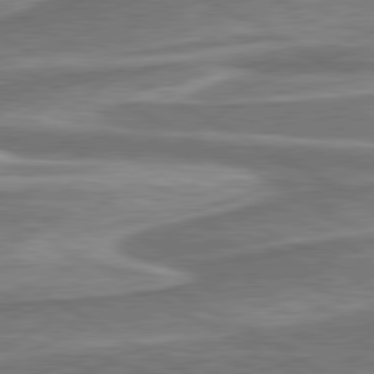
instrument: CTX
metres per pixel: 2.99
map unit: lApd
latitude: 80.5735
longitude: -178.1956
